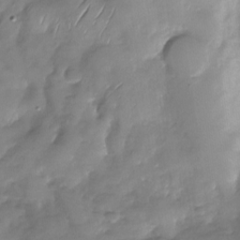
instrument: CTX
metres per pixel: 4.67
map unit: Nhu
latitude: -28.8597
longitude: -58.7057
